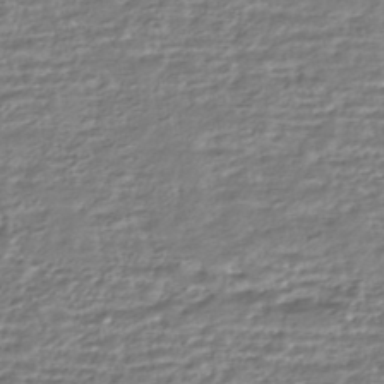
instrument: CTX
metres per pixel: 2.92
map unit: HNhu
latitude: -44.4062
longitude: 101.0297
